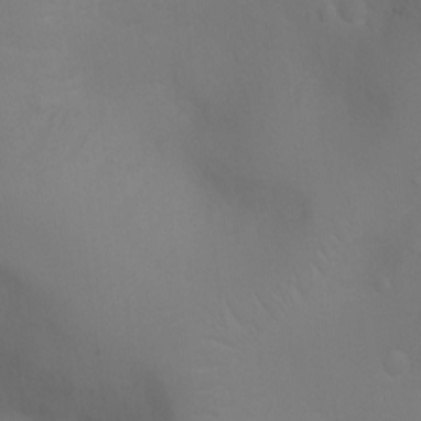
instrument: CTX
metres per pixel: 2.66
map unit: Ht
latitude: -5.1809
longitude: -25.1970
